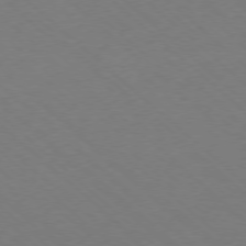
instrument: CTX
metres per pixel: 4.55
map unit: Ap
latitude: -77.9367
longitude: -98.6679
